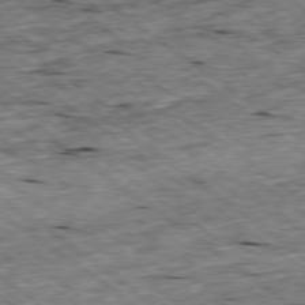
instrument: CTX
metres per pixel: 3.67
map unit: Ap
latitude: -78.9919
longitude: -87.8772
